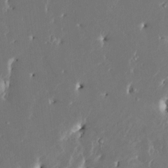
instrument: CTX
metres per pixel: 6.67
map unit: HNhu
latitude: 4.8002
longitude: -5.0647
